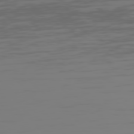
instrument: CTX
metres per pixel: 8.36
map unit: Hpe
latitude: 75.5182
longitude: -127.2348
